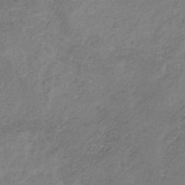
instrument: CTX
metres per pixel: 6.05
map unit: HNb
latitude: -32.4818
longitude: 61.7289
